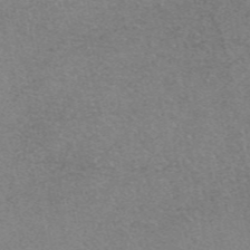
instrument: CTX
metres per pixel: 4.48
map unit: eAb
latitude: 47.3482
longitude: 107.9556
